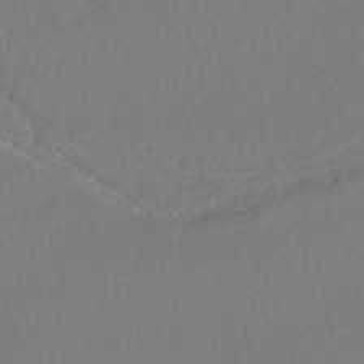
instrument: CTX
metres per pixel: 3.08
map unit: HNhu
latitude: -47.3320
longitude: 103.6344
